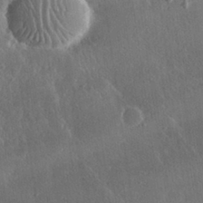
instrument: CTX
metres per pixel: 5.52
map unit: lHvf
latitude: 31.8962
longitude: -92.7624
